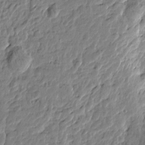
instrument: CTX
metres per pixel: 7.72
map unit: Htu
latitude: -1.7478
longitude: -179.4994
